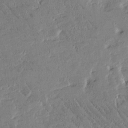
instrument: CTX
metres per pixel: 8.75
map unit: Htu
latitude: -1.7667
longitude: 175.9556
